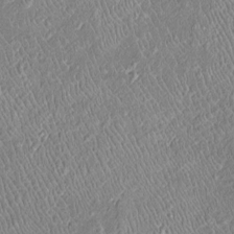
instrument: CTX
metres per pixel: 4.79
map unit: Htu
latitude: -6.1039
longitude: 158.5385
